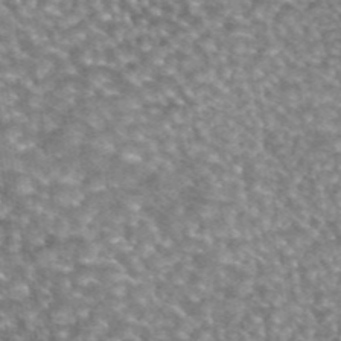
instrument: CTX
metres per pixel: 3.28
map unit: eAb
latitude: 45.0647
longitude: 105.1242
